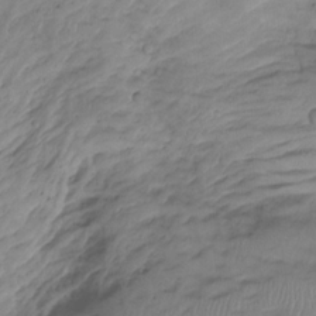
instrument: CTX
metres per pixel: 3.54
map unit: Hto
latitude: -8.1795
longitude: -44.6112
